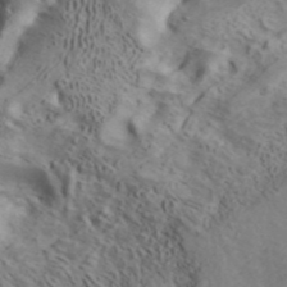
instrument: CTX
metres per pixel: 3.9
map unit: ANa
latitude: 41.3104
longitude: 14.6897
